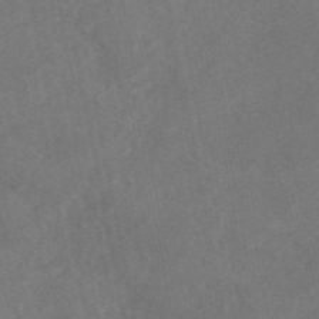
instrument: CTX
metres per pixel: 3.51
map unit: eAb
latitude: 47.4049
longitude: 127.6910
